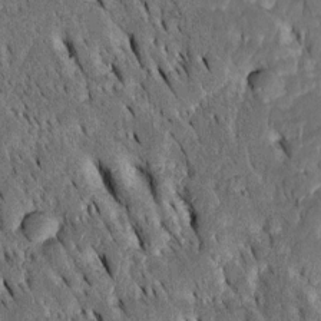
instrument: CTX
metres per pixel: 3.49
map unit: Htu
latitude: -3.2376
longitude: 150.7841
